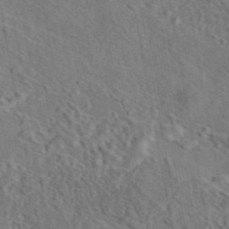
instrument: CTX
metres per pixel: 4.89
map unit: eAb
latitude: 43.4238
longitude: 114.3873
